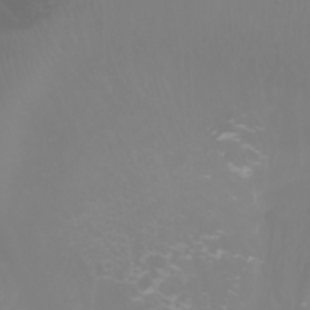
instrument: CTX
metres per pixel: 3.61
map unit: Ht
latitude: -2.5951
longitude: -61.3859
